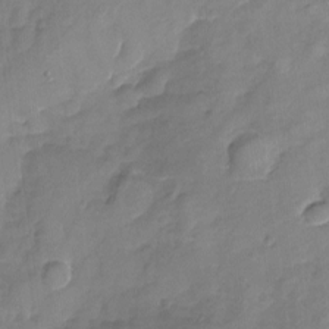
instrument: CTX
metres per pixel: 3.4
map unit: Nhu
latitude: -18.1606
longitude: -57.4804
